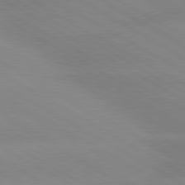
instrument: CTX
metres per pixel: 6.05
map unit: lApd
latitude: 80.1200
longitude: -147.2348
